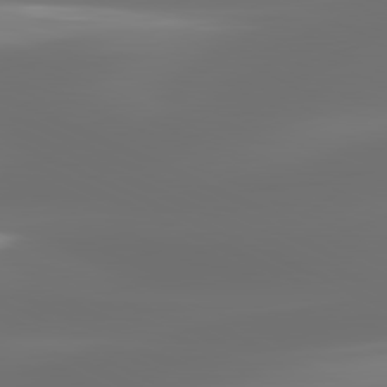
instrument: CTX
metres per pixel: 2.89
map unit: lApd
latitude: 81.4426
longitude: -136.8191
